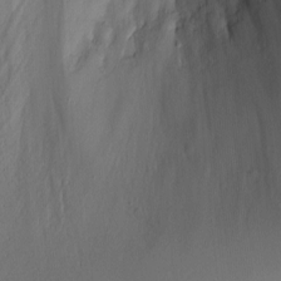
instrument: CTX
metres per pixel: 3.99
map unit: Nhu
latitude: -8.2172
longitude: -85.8206
